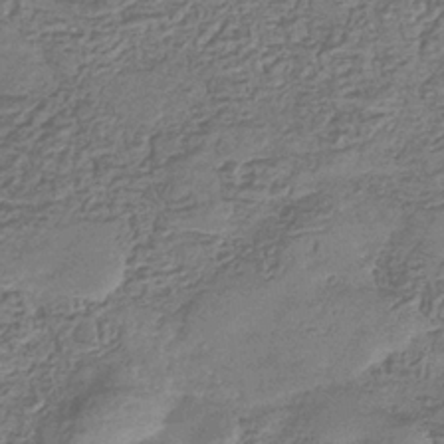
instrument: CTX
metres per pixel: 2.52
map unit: eHb
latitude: -35.1620
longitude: 80.4251
